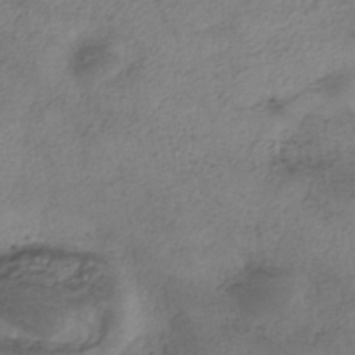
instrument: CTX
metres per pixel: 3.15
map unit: eHh
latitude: -42.4251
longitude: 119.7289
